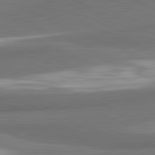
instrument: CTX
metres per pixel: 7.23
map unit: lApd
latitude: 81.8394
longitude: 174.6896
